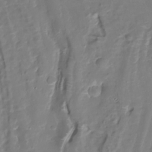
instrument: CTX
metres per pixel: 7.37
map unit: Nhu
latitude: -26.9730
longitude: -61.4048
